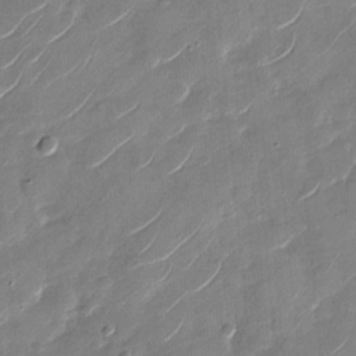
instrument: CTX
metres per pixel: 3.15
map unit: Nhu
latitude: -28.5385
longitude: -73.6883
